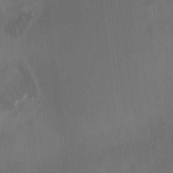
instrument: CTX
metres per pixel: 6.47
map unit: HNhu
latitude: 7.4993
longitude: 9.2943
